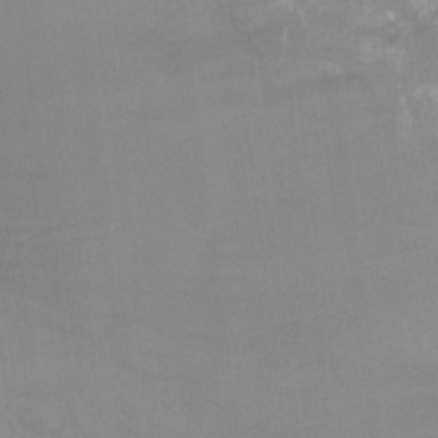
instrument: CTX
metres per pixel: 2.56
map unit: Ht
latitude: -14.5196
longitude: -56.3278
